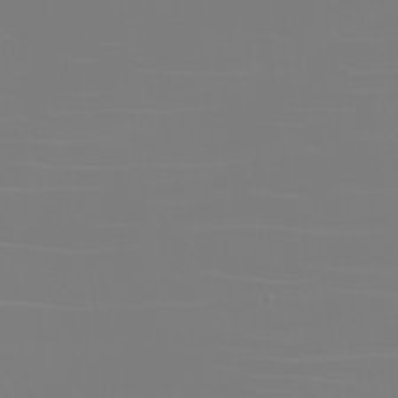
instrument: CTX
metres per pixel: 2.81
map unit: eHh
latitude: -5.6910
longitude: -84.1011
